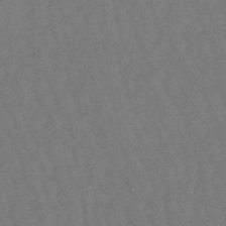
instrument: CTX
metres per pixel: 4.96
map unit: lHb
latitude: -47.4454
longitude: 80.4062
